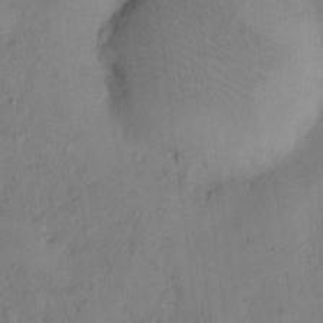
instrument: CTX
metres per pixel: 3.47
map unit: Hto
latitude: 9.1781
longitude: -58.5168
